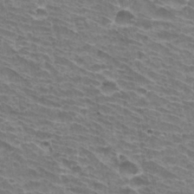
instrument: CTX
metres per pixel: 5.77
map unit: Hto
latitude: 33.0836
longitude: -42.0444
